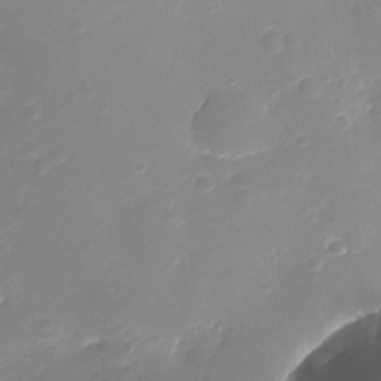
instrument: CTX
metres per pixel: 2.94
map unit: Ht
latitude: -11.4643
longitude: -23.3671
